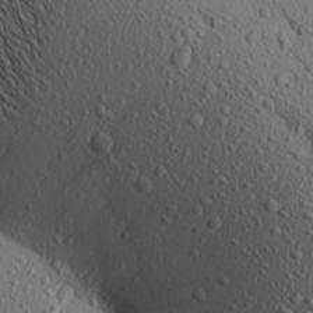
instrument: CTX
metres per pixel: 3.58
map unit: Aa
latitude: 17.7450
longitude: -147.7072
